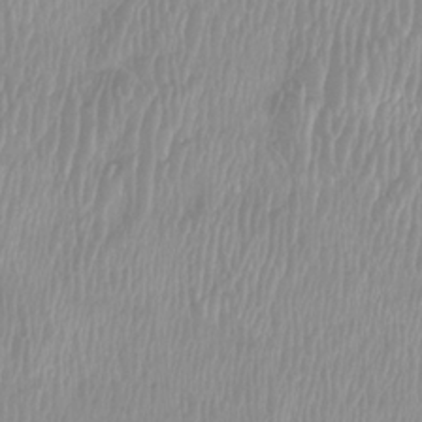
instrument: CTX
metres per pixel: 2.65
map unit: Htu
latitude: -8.6329
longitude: -74.4223
